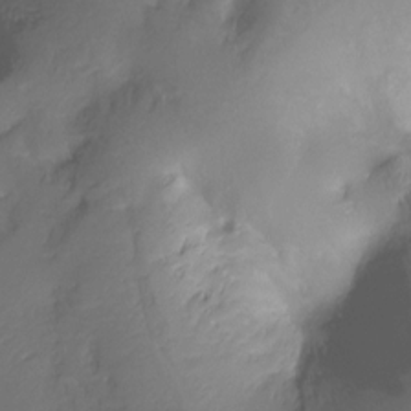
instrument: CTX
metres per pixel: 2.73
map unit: Ht
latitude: -10.8030
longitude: -39.9150
